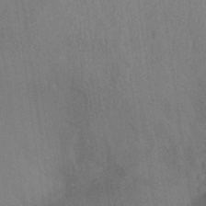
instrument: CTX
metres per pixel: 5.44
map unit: Aa
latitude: 29.2537
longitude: -145.9528
